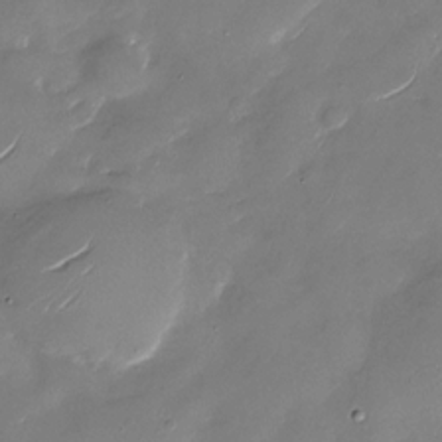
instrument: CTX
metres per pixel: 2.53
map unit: Nhu
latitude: -28.7085
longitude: -73.3860
